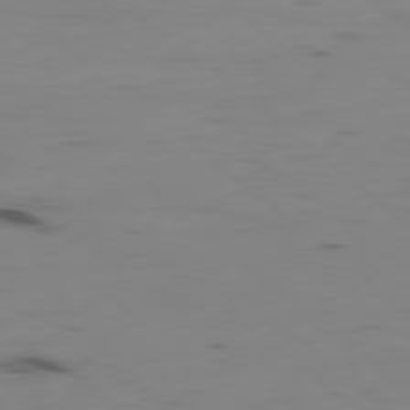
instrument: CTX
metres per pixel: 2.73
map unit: Hpe
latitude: -78.8030
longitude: 15.9556
